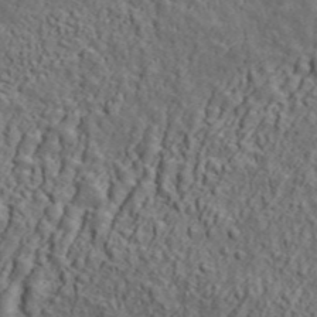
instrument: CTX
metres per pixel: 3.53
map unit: ANa
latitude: 46.7436
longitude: -84.3278
